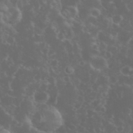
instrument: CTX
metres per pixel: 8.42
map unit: eHh
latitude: 34.6490
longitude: -59.8961
